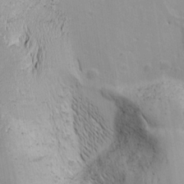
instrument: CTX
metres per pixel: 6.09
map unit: Nhu
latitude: -5.7855
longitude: -152.4223
